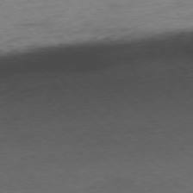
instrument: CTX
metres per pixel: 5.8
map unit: Ap
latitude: -77.0297
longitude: -79.4616
